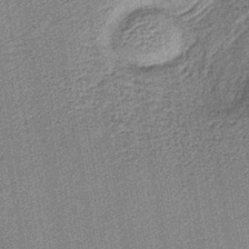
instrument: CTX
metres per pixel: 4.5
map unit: lHb
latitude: -40.5196
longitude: 63.6533
